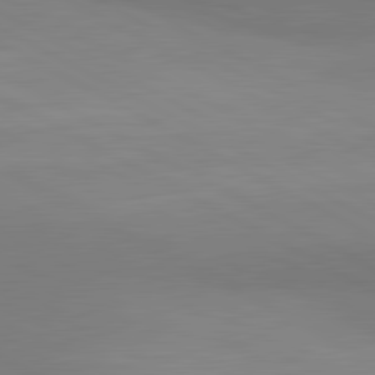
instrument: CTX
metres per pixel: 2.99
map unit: lApd
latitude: 81.4426
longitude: 151.6722
